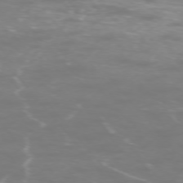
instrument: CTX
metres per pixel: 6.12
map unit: Ap
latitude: -75.0676
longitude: -76.5923
